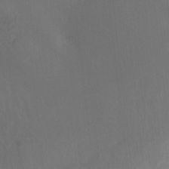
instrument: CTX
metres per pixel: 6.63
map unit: Hto
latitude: -10.3117
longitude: -40.6679
